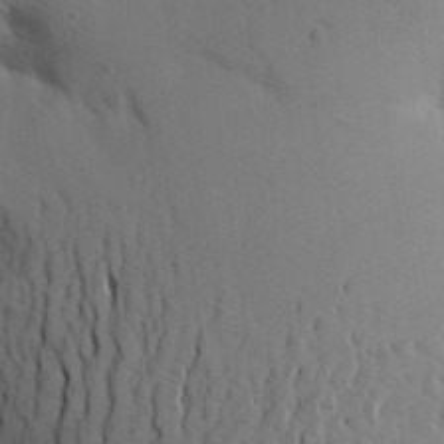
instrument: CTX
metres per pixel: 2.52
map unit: Aa
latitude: 27.3293
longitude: -148.5924
